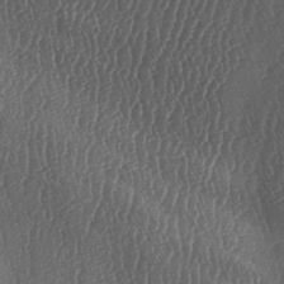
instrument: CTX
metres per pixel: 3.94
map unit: lAa
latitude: -7.0486
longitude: -129.9717
